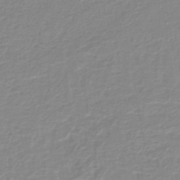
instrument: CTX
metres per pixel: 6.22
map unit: lHb
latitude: -44.2362
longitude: 54.6708
